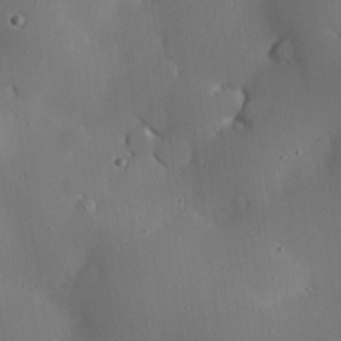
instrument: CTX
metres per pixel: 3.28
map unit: eHh
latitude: 22.7246
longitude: -91.2537
